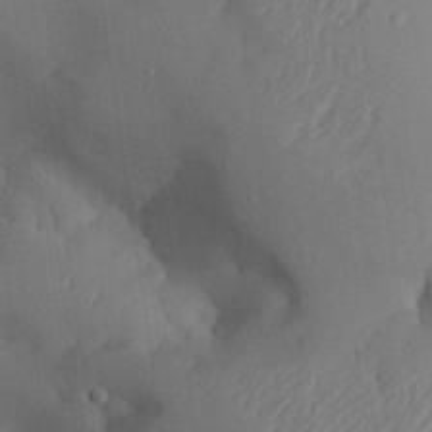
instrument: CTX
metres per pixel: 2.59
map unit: Aa
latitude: 26.4601
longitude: -128.9891
